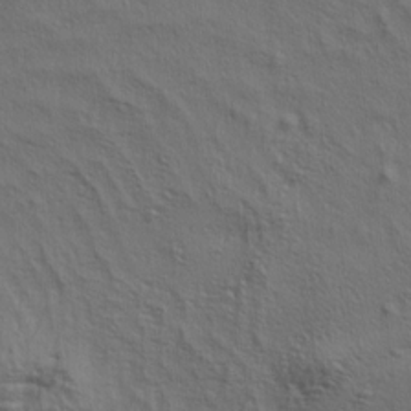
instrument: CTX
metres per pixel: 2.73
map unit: lAa
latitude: 4.5546
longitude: -112.9514
